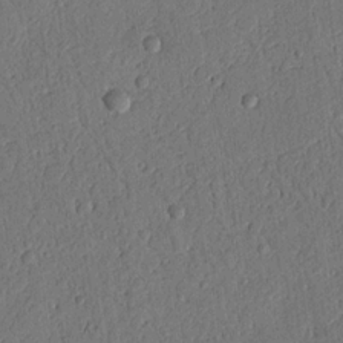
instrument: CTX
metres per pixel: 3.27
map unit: Nhu
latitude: 19.6694
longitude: -78.0633
